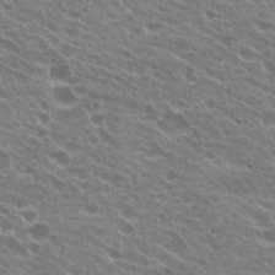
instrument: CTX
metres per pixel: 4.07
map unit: Hto
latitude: 22.9325
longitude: -38.5924
